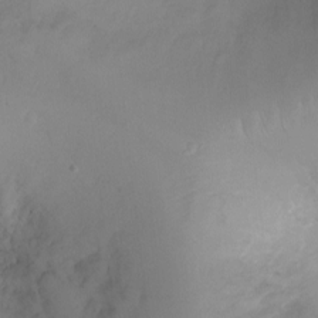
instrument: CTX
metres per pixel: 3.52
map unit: Ht
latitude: -4.1039
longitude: -19.8583
